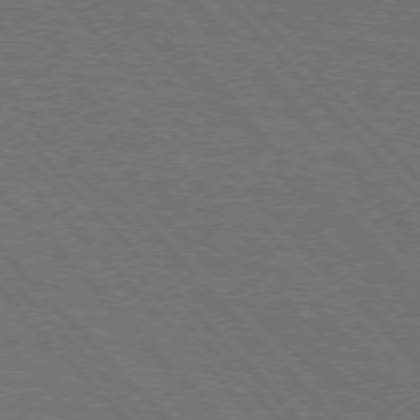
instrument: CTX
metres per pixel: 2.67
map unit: lApd
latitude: 75.3860
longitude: -82.1011
